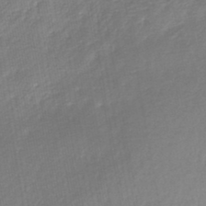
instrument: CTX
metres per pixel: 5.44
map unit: lHb
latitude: -45.5777
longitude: 61.0675
